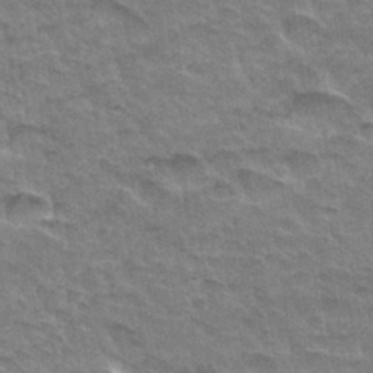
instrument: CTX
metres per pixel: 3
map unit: Hto
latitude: 33.4993
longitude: -47.1970
